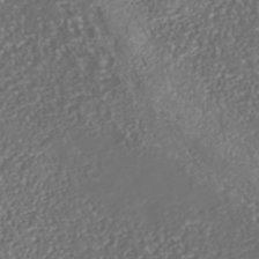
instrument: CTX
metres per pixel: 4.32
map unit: Nhe
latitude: -38.0472
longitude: -87.4615
